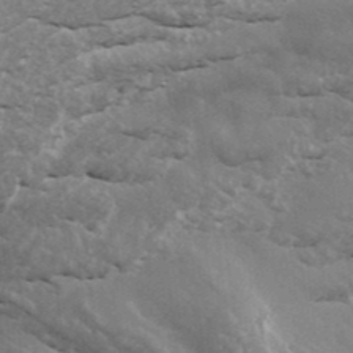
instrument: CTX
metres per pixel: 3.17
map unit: ANa
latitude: 43.4804
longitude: 47.1620
